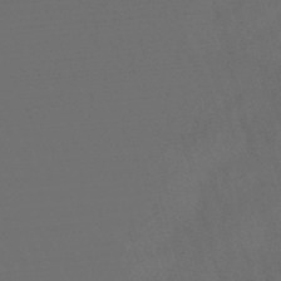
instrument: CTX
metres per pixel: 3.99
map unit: lHb
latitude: -47.3131
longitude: 63.1242
